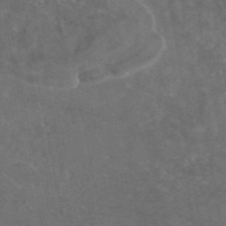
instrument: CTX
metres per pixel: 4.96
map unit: eAb
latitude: 46.3468
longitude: 114.8786
